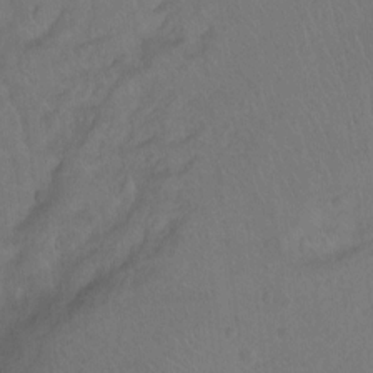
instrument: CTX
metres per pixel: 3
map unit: Ht
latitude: -7.7855
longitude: -38.1956
